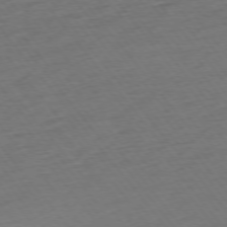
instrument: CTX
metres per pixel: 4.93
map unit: Ap
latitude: -75.5777
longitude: -83.1025
